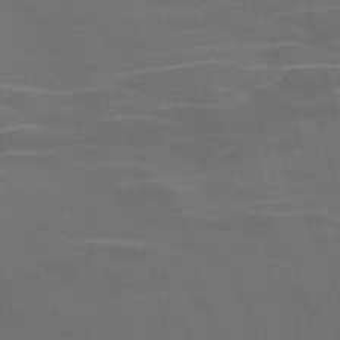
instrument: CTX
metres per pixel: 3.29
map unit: Nve
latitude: -58.5384
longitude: 65.5399
